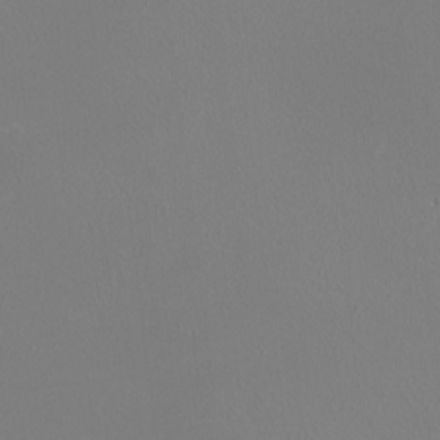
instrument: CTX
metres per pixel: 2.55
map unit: HNhu
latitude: -0.8786
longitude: 0.1417
